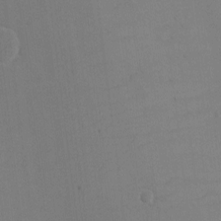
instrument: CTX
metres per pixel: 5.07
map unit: eHh
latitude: -6.4251
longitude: -80.3278
